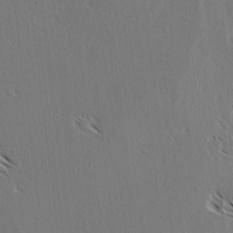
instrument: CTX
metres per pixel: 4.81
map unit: lAvf
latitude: -4.2550
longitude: -113.6127
